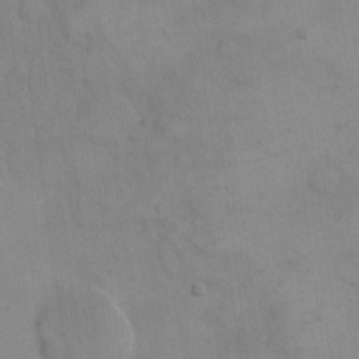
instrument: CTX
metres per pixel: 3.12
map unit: eHh
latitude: 16.1767
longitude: -67.1025
